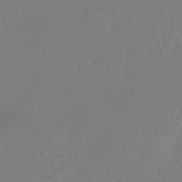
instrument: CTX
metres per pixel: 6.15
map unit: HNhu
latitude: -44.5574
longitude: 91.7100
